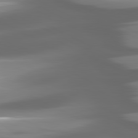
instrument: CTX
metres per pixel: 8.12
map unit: lApd
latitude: 80.8947
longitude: -145.5182
